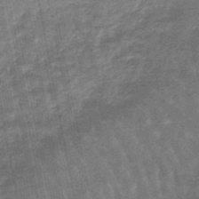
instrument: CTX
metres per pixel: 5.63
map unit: lHb
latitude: -47.4265
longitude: 78.4818
